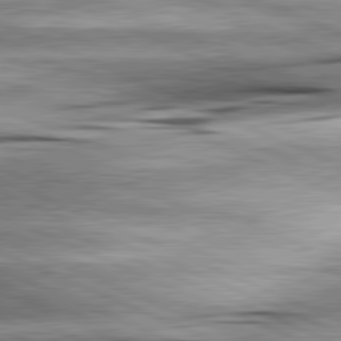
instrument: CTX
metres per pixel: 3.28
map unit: lApd
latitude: 81.8583
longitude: -167.0080
